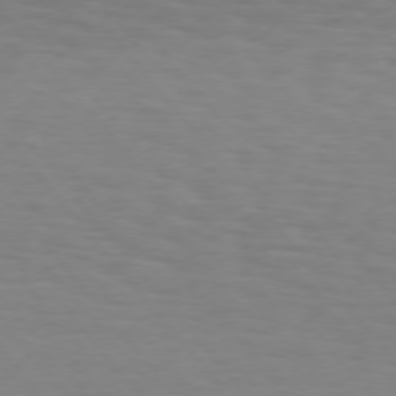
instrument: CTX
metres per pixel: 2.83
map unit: Hpe
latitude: 75.1970
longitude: -132.1578
